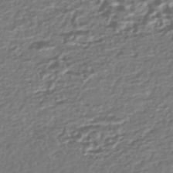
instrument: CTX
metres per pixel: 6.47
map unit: Nhe
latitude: -46.6140
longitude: -173.1214
